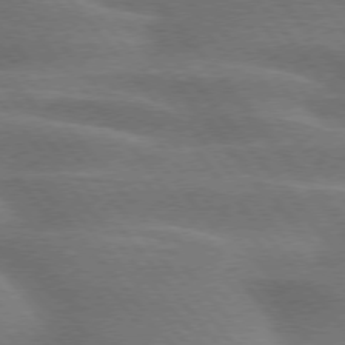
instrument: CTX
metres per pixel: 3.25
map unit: lApd
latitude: 75.1214
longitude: -58.8002
